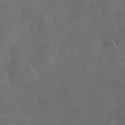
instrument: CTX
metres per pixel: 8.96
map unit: Hve
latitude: 28.3656
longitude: 144.8597
